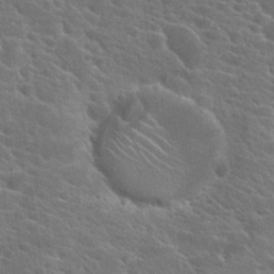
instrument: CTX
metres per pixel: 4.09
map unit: Hto
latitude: 24.5356
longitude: -40.8569
